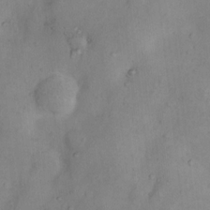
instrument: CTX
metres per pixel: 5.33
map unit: Nhu
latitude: 11.1403
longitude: -28.7624
